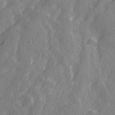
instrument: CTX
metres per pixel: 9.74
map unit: Ave
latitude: 19.7449
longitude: -131.9340
